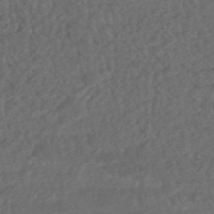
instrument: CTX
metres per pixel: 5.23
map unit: HNhu
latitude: -47.9745
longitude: 98.1795
